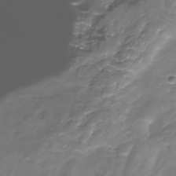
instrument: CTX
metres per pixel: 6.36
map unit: Nhe
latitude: -32.6897
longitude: -92.4790
